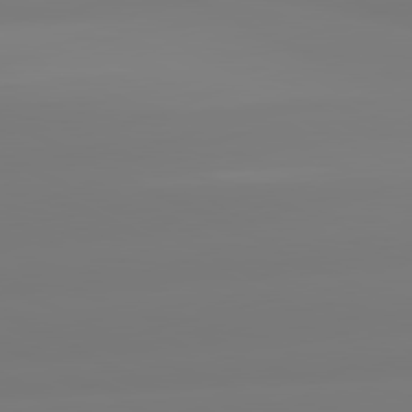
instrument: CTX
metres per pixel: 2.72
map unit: lApd
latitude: 81.0269
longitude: -157.0836
